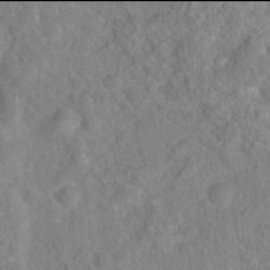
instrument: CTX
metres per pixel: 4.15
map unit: Hto
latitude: 17.9906
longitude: -38.1578
